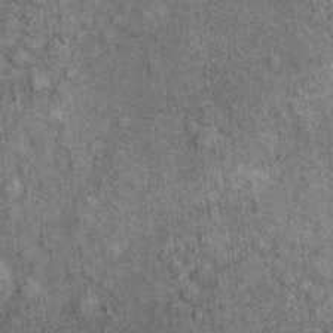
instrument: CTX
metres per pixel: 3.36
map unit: Ht
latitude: 10.9892
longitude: -38.4412
